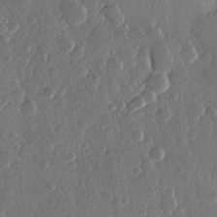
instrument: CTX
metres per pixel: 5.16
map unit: Hve
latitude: 22.4979
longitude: 149.2943
